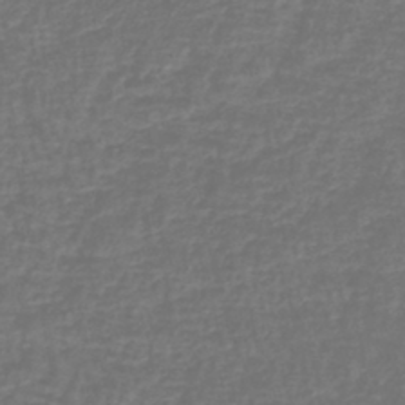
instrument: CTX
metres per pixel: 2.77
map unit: lHb
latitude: -42.9541
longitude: 65.1809
